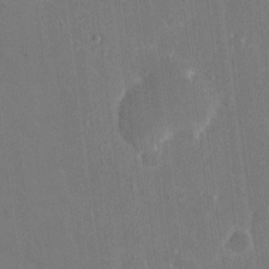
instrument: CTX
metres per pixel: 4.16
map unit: eHh
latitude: 6.6679
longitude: -67.2725
